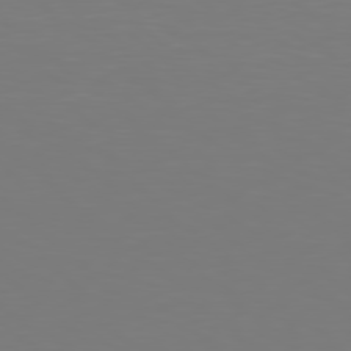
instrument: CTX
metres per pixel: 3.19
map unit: Hpe
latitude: 78.3279
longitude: -135.4804
